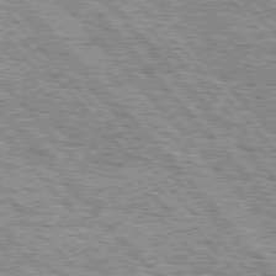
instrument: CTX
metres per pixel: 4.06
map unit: Hpe
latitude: 75.5560
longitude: -126.6302
